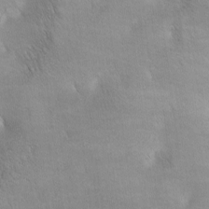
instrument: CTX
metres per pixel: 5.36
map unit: lAa
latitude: -4.3117
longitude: -121.3293
